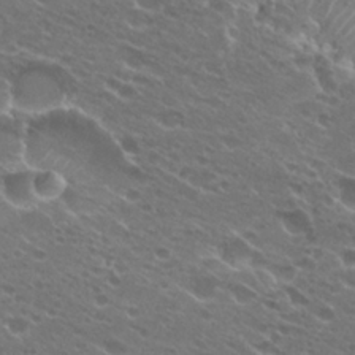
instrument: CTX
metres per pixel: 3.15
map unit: Hto
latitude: 25.2348
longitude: -37.2348
